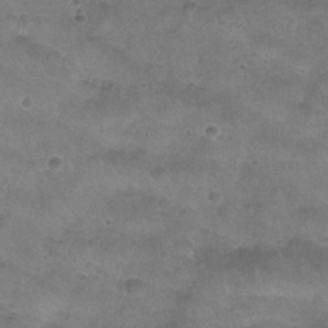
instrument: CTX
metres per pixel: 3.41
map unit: Nhu
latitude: 24.6868
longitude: -53.4049
